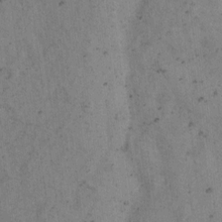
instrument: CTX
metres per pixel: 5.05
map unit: Hto
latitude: 8.2712
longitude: -59.1592
